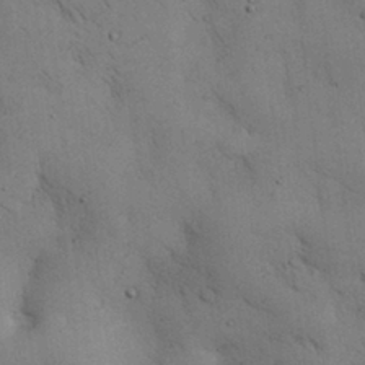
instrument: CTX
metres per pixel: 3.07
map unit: Nhu
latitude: 28.7813
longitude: -71.3859
